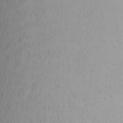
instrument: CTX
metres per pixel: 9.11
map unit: Nhu
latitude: -4.2739
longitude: -89.9717
